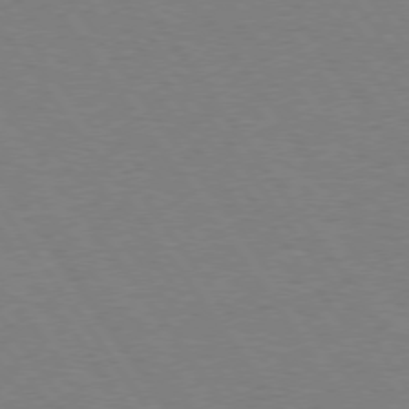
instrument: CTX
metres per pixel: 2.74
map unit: Hpe
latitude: 74.5546
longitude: -140.8569
